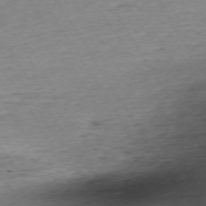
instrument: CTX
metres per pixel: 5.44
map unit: Ap
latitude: -73.1620
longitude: -68.5924
